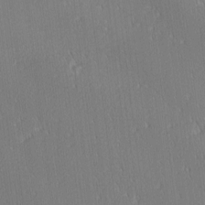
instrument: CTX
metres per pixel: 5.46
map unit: Ave
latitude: 2.3467
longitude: -114.9702
